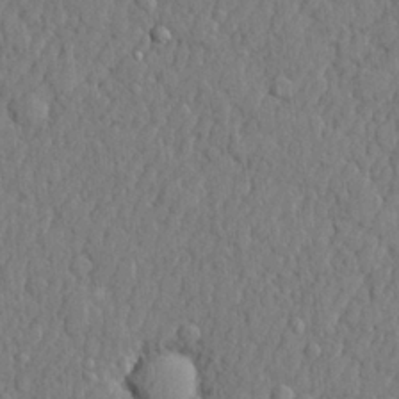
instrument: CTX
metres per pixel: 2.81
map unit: lHvf
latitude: 22.8569
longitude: 142.4251
